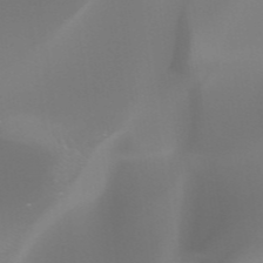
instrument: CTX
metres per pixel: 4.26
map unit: HNhu
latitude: -47.4265
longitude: 30.0094
